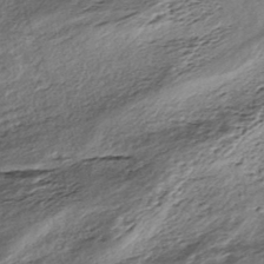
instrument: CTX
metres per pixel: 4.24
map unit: HNhu
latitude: -45.8800
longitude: 106.0661
